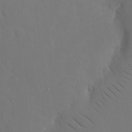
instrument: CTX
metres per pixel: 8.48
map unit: eHh
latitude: 19.3103
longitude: -67.1592
